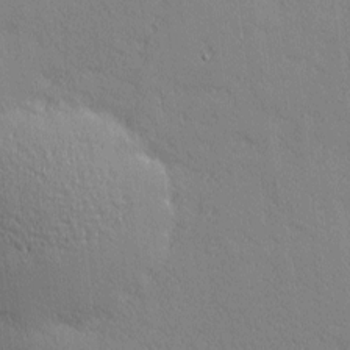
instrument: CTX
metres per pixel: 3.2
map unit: Nhu
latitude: 2.3656
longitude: -75.1592
